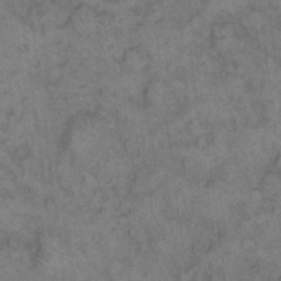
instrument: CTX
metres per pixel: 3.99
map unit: eHh
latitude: 12.4601
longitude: -63.9150
